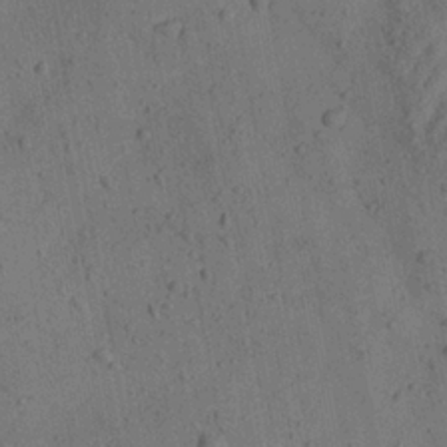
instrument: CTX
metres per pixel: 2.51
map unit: Aa
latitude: 22.8191
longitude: -142.8947
